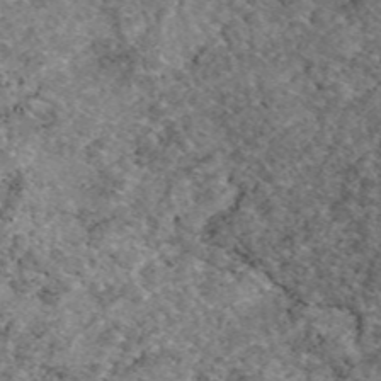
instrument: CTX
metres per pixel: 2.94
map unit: eAb
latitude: 48.6113
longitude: 113.8045
